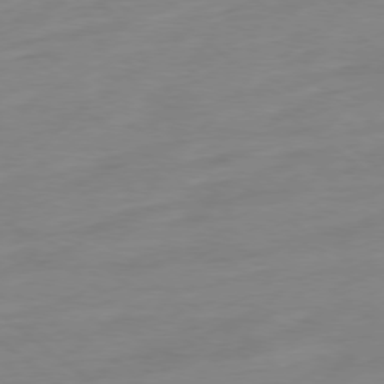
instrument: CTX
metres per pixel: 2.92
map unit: Ap
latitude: -78.5573
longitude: -98.4601
